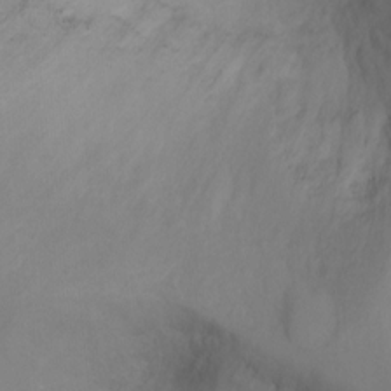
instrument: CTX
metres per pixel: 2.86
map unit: Ht
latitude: -2.7652
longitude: -33.5182
